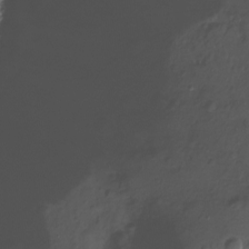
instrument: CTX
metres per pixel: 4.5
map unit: Nhu
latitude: -11.2754
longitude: -35.8583
